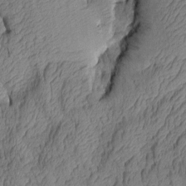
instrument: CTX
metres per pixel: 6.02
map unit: Aa
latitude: 7.8016
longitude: -128.8002
